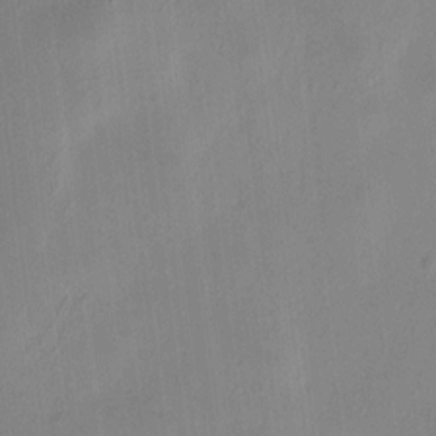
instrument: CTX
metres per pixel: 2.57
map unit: HNhu
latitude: 7.6883
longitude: 12.2173
